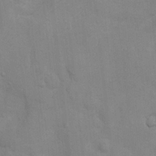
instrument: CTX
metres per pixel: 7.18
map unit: Nhu
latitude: 5.9717
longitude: -24.1011
